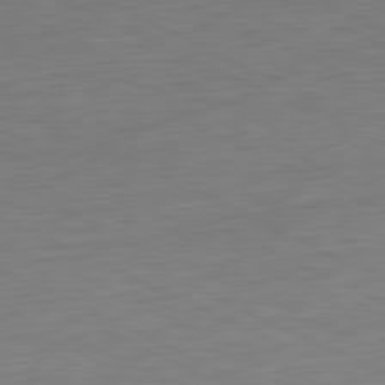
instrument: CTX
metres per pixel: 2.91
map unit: Ap
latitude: -82.0850
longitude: -77.1214
